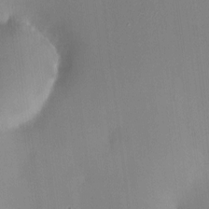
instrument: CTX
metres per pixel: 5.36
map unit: HNhu
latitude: 6.7624
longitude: 3.4076
